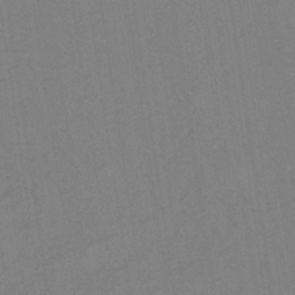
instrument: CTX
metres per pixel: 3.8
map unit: lHb
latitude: -33.6155
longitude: 66.6518
